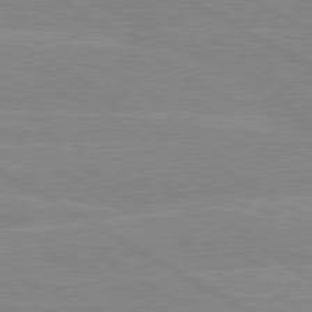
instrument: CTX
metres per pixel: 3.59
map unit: lApd
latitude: 80.1011
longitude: -126.7624
